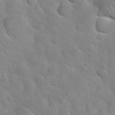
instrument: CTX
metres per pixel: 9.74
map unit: Nhu
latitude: 31.3860
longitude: -53.8206
